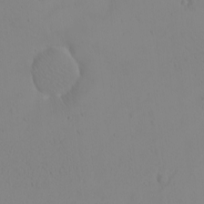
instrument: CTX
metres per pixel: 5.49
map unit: eHh
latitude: -9.6155
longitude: -68.2522
